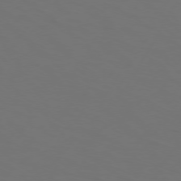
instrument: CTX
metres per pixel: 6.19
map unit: Hpe
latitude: 74.1767
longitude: -125.3292
